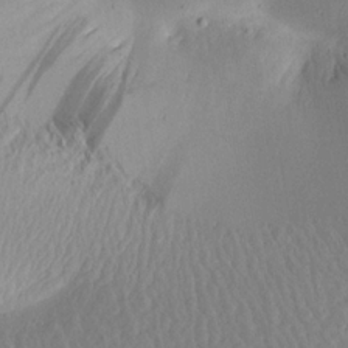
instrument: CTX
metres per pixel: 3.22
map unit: Aa
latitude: 18.7246
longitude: -144.4979
